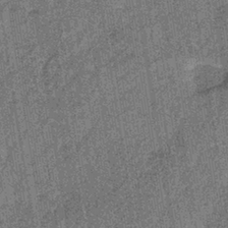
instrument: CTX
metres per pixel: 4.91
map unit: lHb
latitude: -39.0108
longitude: 64.1984
